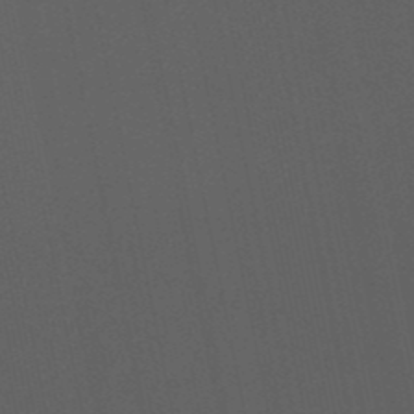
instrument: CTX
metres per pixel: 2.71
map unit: eHb
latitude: -50.9731
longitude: 71.2565
